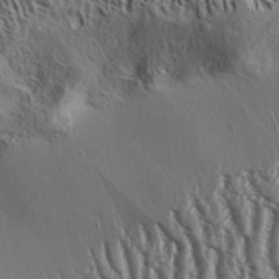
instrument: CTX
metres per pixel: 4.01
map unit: Aa
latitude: 32.5357
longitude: -137.8961
